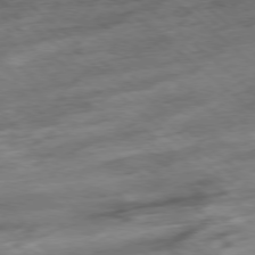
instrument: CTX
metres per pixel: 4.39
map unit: Hpe
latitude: -78.6329
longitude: -15.6316
